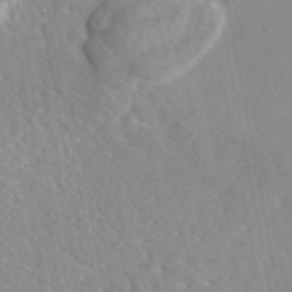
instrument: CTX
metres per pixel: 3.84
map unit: eAb
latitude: 45.7072
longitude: 112.1039
